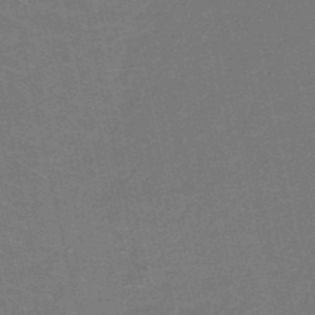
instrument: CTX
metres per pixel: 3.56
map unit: HNb
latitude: -50.0850
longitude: -47.8017
